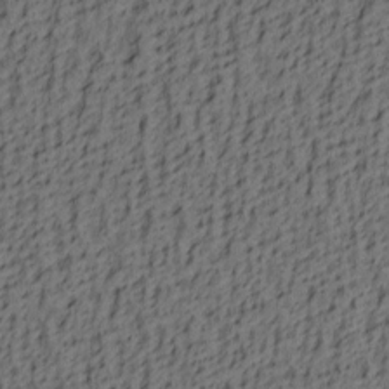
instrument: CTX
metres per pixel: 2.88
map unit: lAa
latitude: 4.3656
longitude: -114.1766
